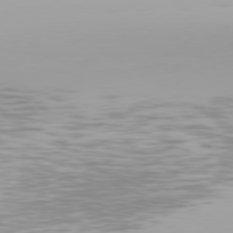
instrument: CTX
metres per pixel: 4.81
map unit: Hpe
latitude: 76.5734
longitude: -134.9891
